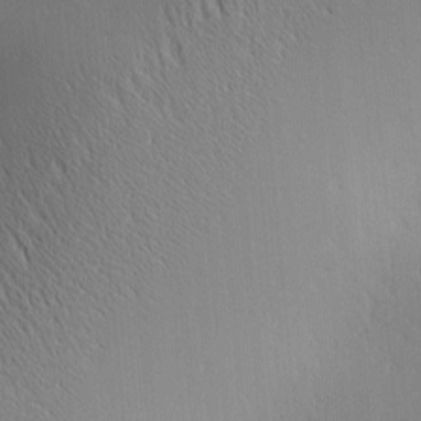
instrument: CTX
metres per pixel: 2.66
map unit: lAa
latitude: 1.7827
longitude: -115.5749
